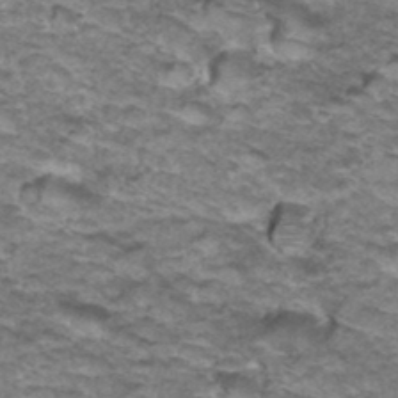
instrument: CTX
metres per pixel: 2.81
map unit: Hto
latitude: 37.0459
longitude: -42.8191
